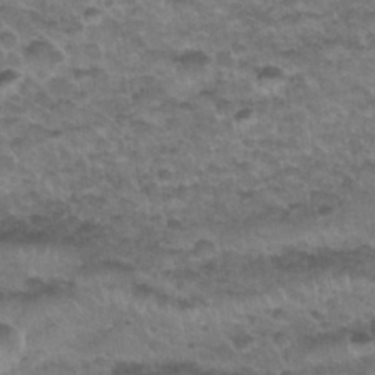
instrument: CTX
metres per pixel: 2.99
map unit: Nhu
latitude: 30.6302
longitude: -52.5924
